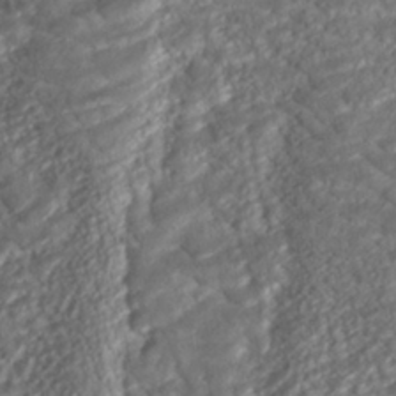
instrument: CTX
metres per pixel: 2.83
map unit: ANa
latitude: -41.8800
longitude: 109.3321
